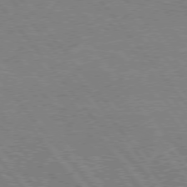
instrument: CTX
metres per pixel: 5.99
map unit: Hpe
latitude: 75.5371
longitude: -156.9324
